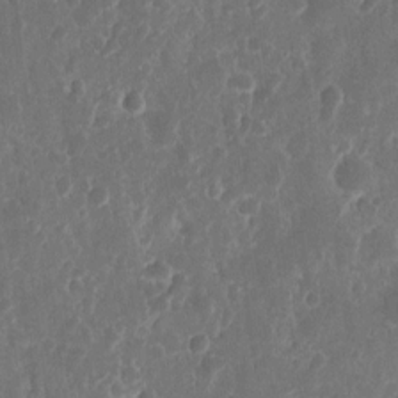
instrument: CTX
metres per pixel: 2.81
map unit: eHh
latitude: 11.2915
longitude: -72.6491
